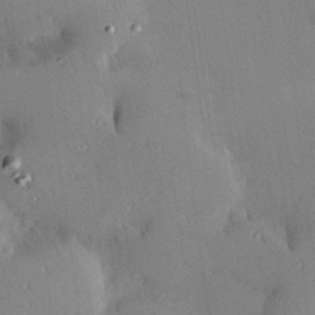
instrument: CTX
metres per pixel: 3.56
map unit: Hve
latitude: 24.6301
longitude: -92.8002
